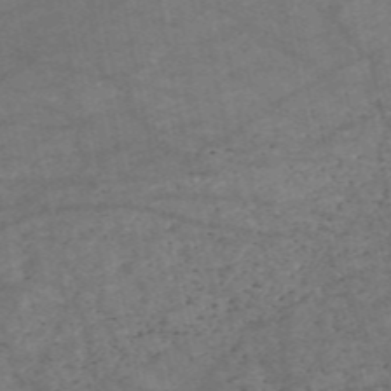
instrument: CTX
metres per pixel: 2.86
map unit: HNb
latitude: -55.1809
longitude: -39.8772
